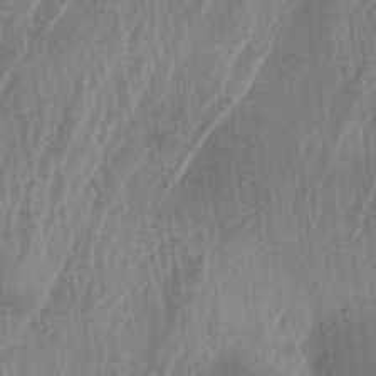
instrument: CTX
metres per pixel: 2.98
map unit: lAa
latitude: -6.0283
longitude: -129.1970
